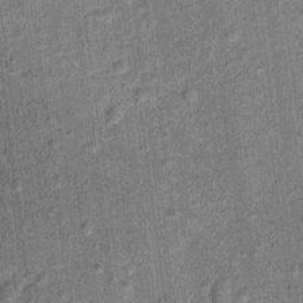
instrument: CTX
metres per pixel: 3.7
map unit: Ht
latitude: 9.7639
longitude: -38.8002
